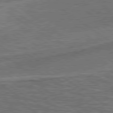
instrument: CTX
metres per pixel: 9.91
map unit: lApd
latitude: 79.4238
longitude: 173.2754
